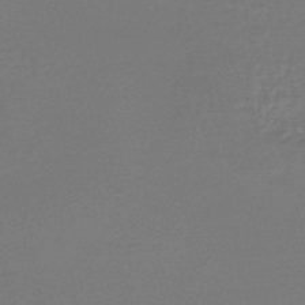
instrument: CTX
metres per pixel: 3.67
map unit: HNhu
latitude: -47.8800
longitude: 98.8408
